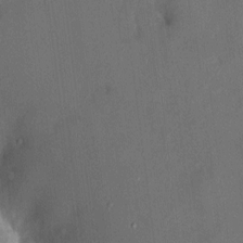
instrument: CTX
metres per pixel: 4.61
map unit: HNhu
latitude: 6.0822
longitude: 6.9541
